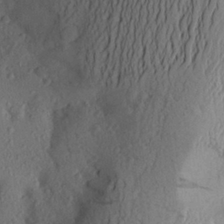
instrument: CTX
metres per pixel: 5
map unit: Aa
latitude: 26.4790
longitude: -146.0255
